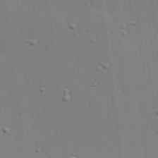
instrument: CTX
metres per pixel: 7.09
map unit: Hve
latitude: 25.5371
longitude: -91.3293
